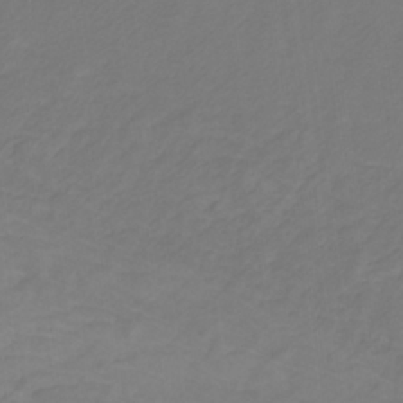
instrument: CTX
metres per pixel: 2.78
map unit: eHb
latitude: -30.7463
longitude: 64.7274
